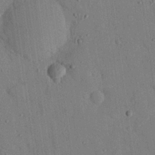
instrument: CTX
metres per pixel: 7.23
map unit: eHh
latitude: 26.2523
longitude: -76.8002
